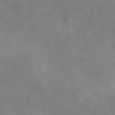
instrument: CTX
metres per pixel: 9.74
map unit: Hve
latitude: 18.4979
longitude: 151.2565
